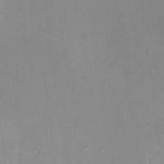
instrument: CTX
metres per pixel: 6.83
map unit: HNhu
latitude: 5.5182
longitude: 9.3887
